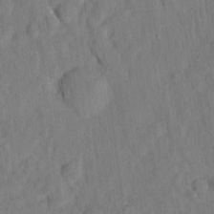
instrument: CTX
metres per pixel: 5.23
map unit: eHh
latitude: 24.6301
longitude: -80.1011
